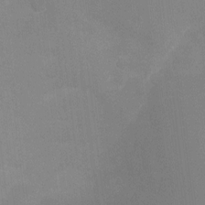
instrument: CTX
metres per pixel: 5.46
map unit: Ht
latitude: -1.1054
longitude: -20.1578
